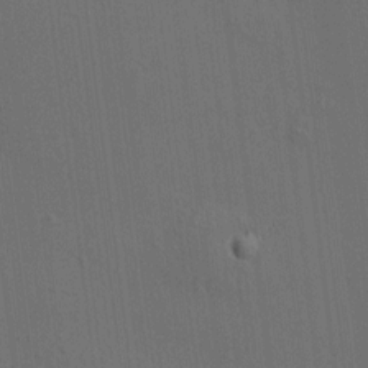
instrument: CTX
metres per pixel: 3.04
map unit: HNhu
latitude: 7.3482
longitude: 16.2929
